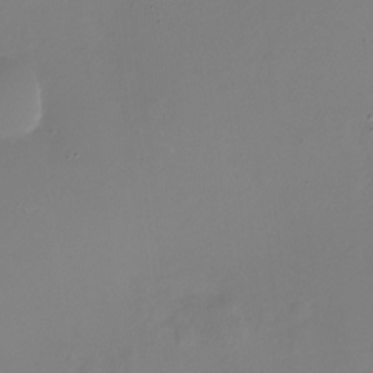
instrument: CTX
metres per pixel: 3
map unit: Nhu
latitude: -28.1984
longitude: -79.4049
